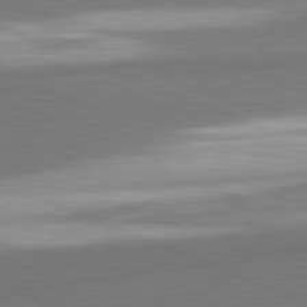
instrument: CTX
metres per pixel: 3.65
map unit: lApd
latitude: 82.1955
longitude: 161.1242
